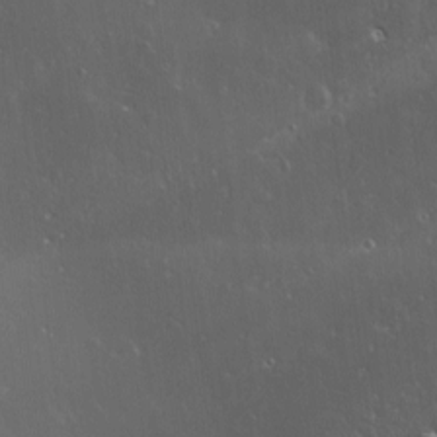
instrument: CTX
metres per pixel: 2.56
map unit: Ave
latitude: 0.3656
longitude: -113.8016
